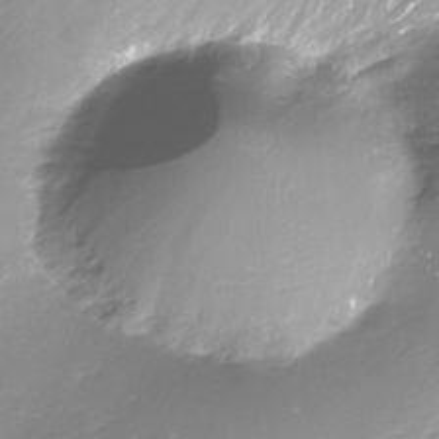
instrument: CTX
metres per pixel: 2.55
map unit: Nhe
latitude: -32.5574
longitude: -89.2537
